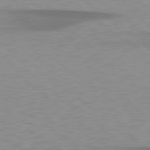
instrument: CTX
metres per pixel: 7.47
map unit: lApd
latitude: 79.3104
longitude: -89.4994
